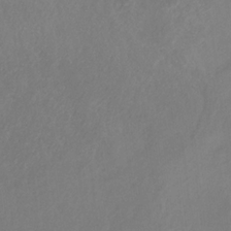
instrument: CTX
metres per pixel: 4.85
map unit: HNb
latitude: -31.0486
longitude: 63.9745
